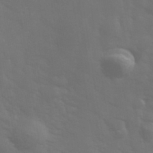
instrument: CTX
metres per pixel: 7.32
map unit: Hve
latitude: 33.2915
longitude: 150.0472
